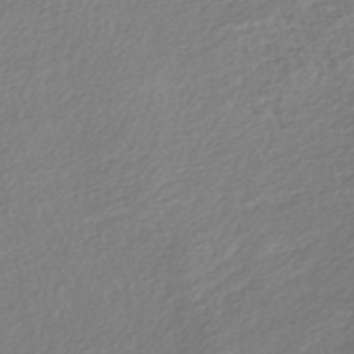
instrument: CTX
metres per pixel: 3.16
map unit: HNb
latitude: -49.0298
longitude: 58.6707
